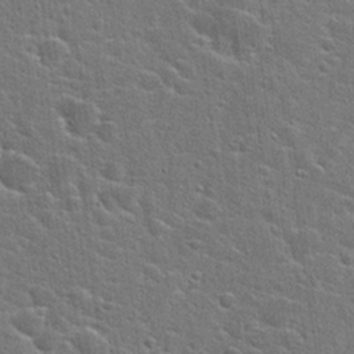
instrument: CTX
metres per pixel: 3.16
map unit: Hto
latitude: 22.8758
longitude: -44.2144
